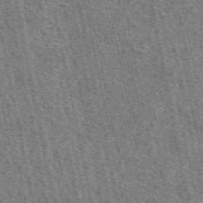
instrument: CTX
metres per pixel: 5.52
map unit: eAb
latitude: 51.6882
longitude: 114.6707
